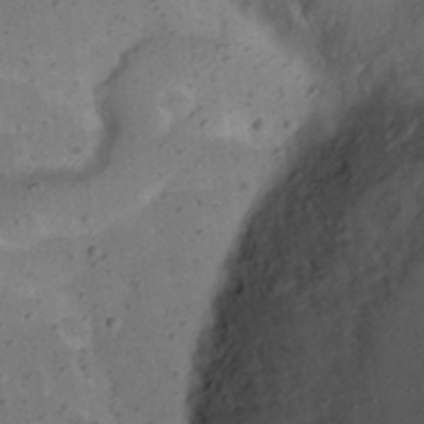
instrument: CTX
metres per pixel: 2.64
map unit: eHh
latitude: 22.8569
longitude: -70.6301
